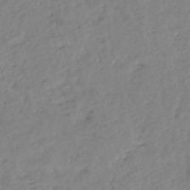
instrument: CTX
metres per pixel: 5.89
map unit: eHh
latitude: -52.4440
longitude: -24.4223
